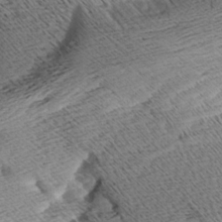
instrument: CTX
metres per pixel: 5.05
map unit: Aa
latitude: 8.4412
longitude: -141.3859
